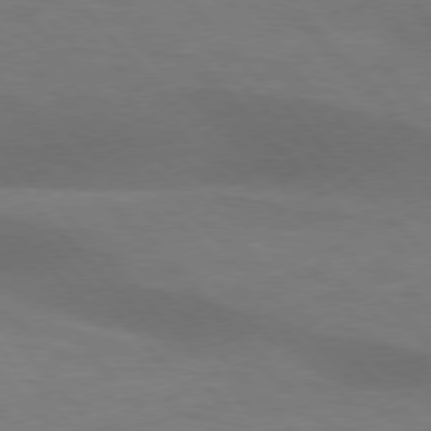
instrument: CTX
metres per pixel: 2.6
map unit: lApd
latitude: 76.4979
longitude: -59.1025
